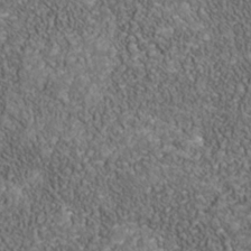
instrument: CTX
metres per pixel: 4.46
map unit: Nhu
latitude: -39.5021
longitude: -85.2348
